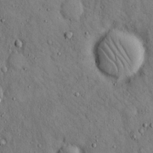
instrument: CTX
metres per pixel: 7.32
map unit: Hto
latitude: 14.7436
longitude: -58.4223
